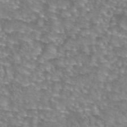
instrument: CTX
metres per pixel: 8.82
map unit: eAb
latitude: 44.1011
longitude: 104.7841
